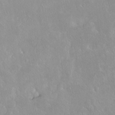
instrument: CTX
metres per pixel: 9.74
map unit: Ht
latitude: -14.9920
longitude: -44.1766
